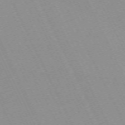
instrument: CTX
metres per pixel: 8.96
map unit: Hpe
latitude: -70.4818
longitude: 15.5399
